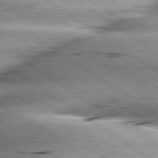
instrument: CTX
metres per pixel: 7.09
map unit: lApd
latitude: 80.0822
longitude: -141.3481
